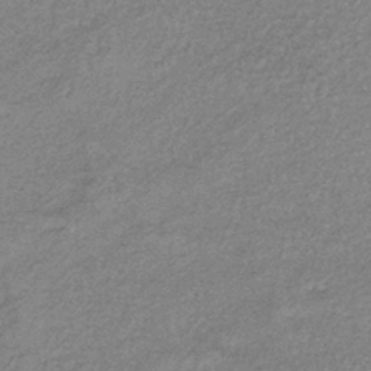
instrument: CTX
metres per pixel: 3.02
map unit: eHb
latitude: -38.1984
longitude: 78.3495
